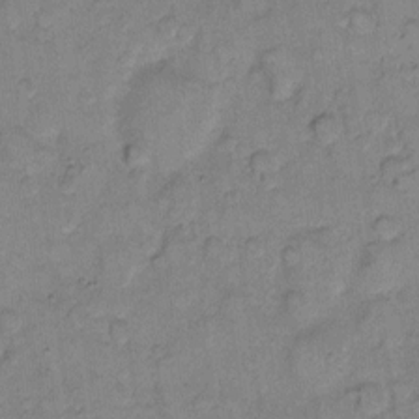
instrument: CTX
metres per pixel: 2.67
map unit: eHh
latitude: 11.0459
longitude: -64.2711
